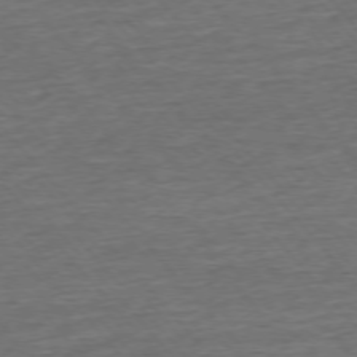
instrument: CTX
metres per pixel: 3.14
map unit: Ap
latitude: -75.5777
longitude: -92.9324
